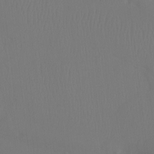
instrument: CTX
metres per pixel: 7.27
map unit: Ht
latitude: -7.2943
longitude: -31.1781
